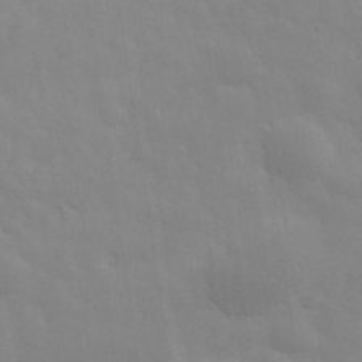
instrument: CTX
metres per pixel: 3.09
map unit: eHh
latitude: 31.1781
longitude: -70.1956
